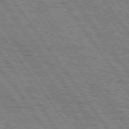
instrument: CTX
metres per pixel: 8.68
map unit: Hpe
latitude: 75.1592
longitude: -152.1956
